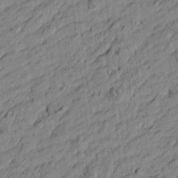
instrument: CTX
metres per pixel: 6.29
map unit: Htu
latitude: -6.3873
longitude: 177.4077
